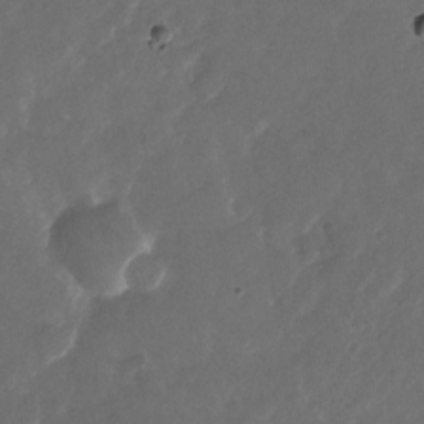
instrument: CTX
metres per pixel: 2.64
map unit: Nhu
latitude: -27.7855
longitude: -72.6113
